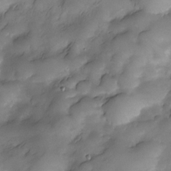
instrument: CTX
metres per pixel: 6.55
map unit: Nve
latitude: -27.2564
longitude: -148.6113
